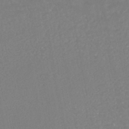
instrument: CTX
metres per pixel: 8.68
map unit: HNhu
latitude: -46.5573
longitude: 97.7478
